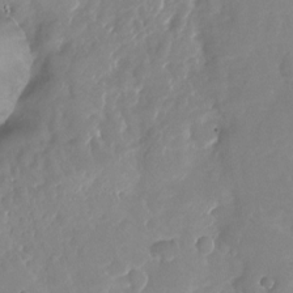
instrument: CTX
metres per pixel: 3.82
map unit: Nhu
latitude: -23.4077
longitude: -73.2726
